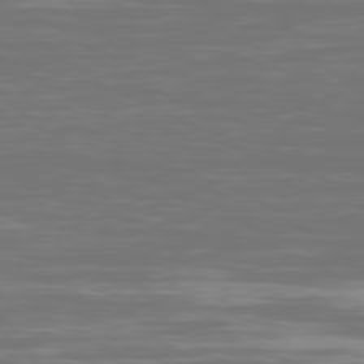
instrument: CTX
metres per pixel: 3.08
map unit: Ap
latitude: -79.3698
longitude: -60.4034
